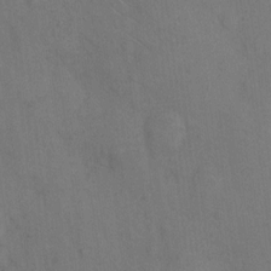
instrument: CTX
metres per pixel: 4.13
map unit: eHh
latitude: 9.8395
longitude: -63.0081
